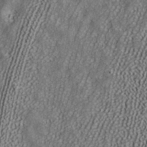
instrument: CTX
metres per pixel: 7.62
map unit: ANa
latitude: 39.8583
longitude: 35.1620
